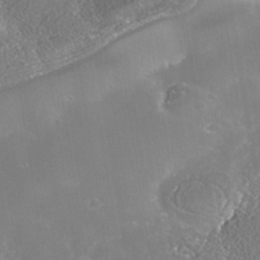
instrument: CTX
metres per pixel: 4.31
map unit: Nhe
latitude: -39.1620
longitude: -117.5938
